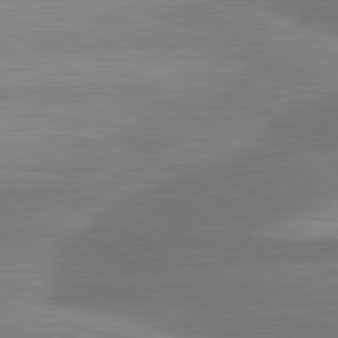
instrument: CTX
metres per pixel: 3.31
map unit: lApd
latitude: 81.4426
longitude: -176.2711
